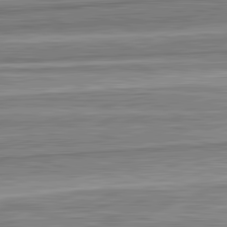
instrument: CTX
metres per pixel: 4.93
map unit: lApd
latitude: 82.8191
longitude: 167.3321
